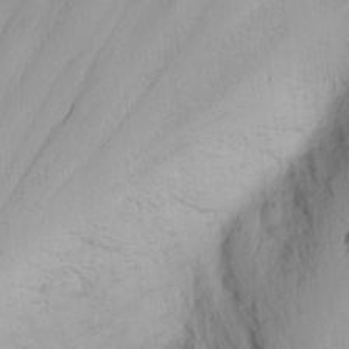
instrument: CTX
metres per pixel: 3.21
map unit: Nhu
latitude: 0.0444
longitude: -76.3845
